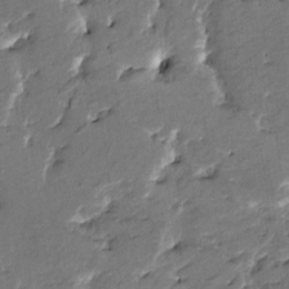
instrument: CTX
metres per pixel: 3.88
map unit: HNhu
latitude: 4.9703
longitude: -5.6505
